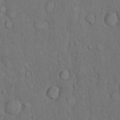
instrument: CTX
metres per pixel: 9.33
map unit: Hto
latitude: 10.2712
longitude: -60.8758
